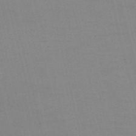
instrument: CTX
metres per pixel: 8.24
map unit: HNb
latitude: -54.6897
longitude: -37.1592
